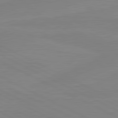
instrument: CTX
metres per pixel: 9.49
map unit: lApd
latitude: 81.2726
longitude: -177.1403
